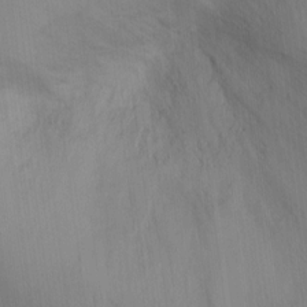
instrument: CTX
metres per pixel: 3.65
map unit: Ht
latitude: -8.8219
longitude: -30.9325
